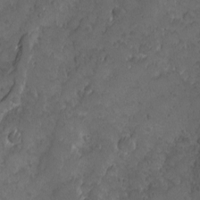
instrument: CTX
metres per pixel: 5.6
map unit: Ave
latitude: 10.1389
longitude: -105.2537
